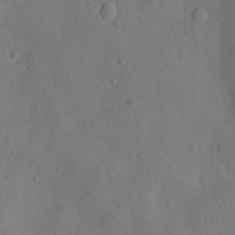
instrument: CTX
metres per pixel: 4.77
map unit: Ht
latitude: -10.2740
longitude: -23.1403
